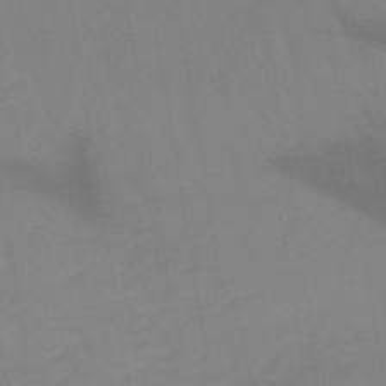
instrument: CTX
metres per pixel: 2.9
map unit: lHb
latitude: -45.4077
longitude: 73.0297
